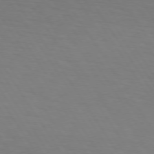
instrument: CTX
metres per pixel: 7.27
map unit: lApd
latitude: 73.5183
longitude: -75.4426
